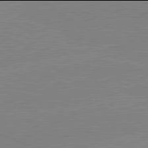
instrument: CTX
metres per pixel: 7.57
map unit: lApd
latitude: 81.9906
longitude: -156.3467
